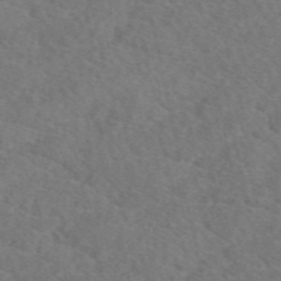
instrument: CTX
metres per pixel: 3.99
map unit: eAb
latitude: 48.9136
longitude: 107.5777
